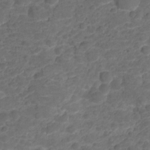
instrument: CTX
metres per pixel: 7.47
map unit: HNhu
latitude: -21.4265
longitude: 85.1053
